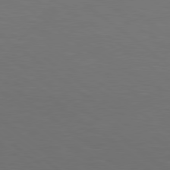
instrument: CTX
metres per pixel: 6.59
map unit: lApd
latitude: 78.9325
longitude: -177.4426
